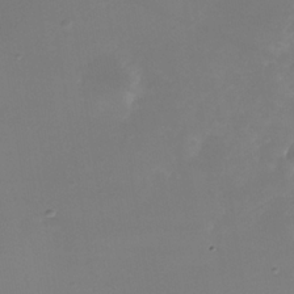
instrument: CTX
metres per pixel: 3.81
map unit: Nhe
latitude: -35.0675
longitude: -117.9150
